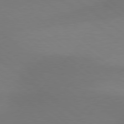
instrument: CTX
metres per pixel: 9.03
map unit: Hpe
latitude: 78.9136
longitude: -150.6112
